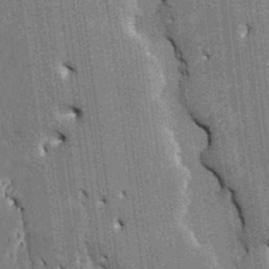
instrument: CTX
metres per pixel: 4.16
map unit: HNhu
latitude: 4.1200
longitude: -8.1578
